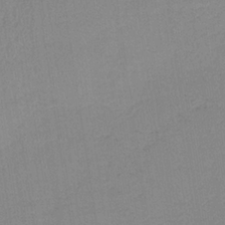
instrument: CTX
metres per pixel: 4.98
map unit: HNb
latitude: -33.8989
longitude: 63.5021
